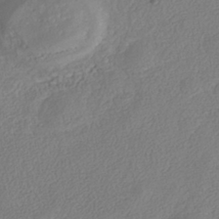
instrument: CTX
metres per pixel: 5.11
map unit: Nhe
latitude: -41.1809
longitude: -110.0822
